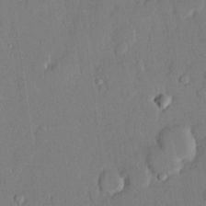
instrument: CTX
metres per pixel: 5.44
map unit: lHvf
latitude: 20.5546
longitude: 146.2739
